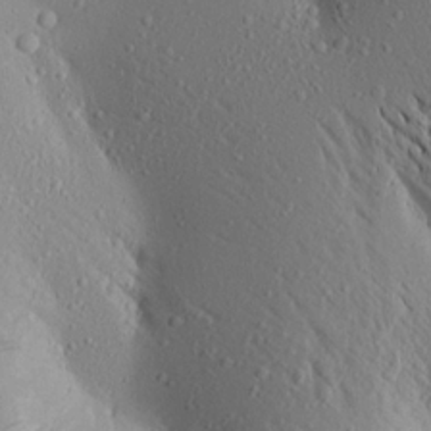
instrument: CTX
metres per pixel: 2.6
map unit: Aa
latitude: 17.2726
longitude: -147.8962
